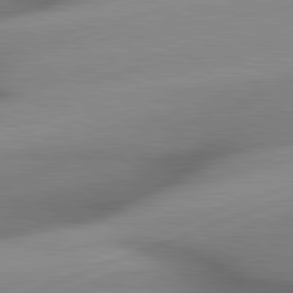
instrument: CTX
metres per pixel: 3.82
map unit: lApd
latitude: 81.3293
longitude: -156.4978
